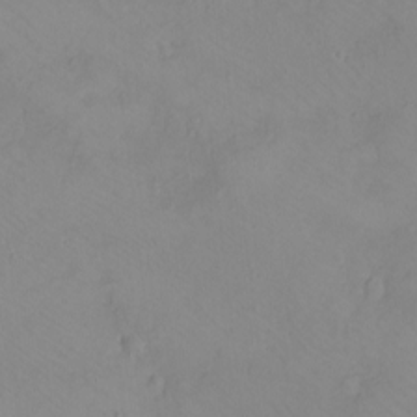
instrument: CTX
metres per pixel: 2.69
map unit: eHh
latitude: -8.2550
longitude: -69.5371
